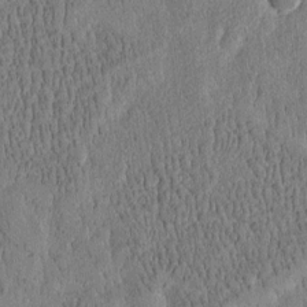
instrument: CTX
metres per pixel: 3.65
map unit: Htu
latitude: -4.2361
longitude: 175.1998
